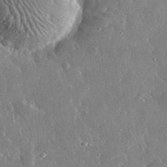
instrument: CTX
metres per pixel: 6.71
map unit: lHvf
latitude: 33.4993
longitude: -90.0444
